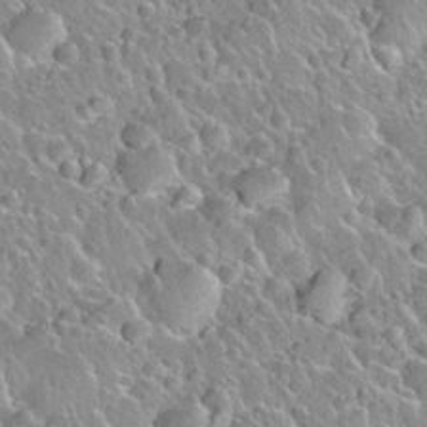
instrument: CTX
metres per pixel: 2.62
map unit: Nhu
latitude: 28.1767
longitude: -53.8017
